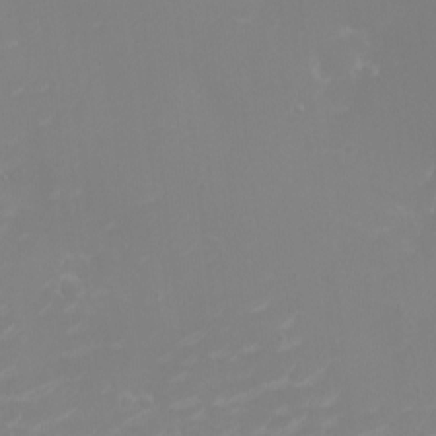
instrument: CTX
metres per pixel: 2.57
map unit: eHh
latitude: -2.8219
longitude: -74.9892
